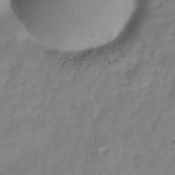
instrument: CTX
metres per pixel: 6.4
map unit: Hve
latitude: -32.7464
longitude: 92.7463
